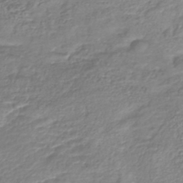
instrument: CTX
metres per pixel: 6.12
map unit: lHb
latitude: -42.4628
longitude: 76.0283
